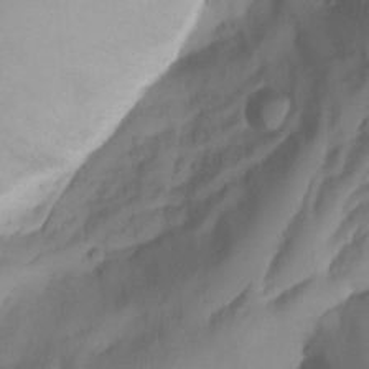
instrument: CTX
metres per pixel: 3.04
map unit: Nhu
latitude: -12.8597
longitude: -59.2537
